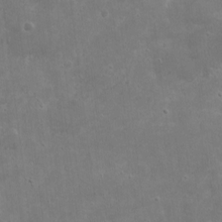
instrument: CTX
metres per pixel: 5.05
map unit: eHh
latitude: 8.6680
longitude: -72.8569
